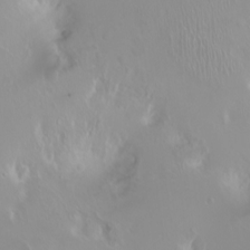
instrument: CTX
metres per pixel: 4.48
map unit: Ht
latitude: -1.8801
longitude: -61.1970
